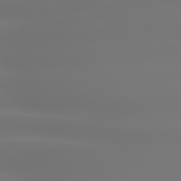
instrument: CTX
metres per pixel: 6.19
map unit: lApd
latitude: 79.0081
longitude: -136.6113
